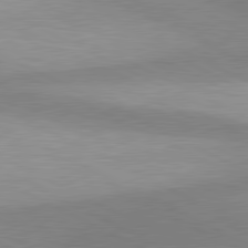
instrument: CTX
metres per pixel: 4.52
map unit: lApd
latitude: 80.9136
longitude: 157.0297
